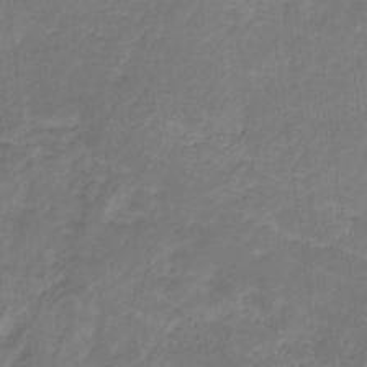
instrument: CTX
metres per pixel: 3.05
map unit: eHb
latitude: -32.0661
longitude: 67.3699
